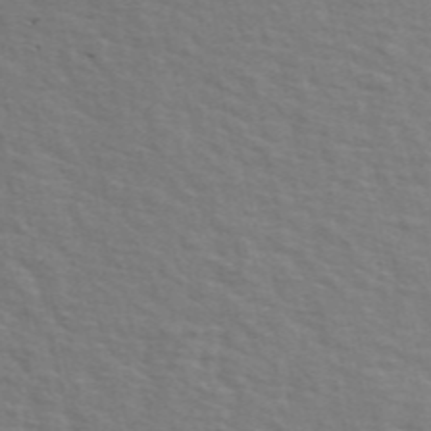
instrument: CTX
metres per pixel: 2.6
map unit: ANa
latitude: 48.8569
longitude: -76.2711
